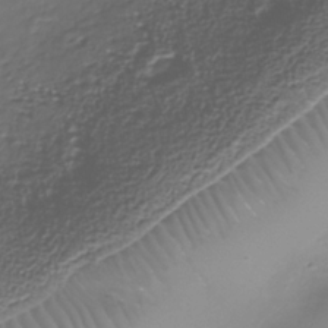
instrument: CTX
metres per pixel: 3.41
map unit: Nhe
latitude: -37.4265
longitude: -86.7246
